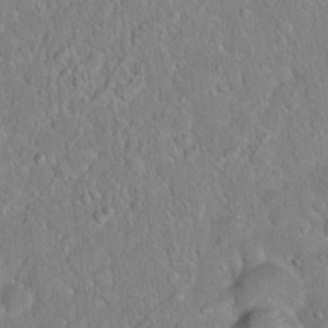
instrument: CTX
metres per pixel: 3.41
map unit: Ht
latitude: 14.8191
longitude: -40.0444
